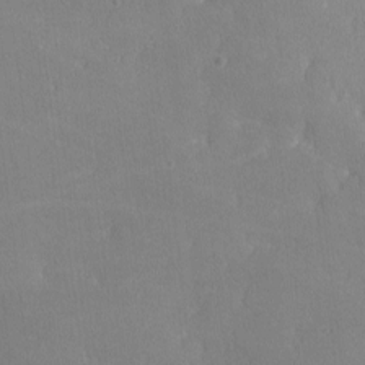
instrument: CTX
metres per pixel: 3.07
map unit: lHvf
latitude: -10.3306
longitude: -100.1578
